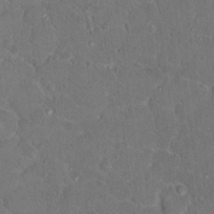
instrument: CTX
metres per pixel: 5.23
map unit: Hto
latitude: 16.5168
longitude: -37.9717
